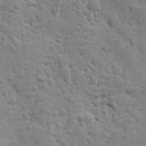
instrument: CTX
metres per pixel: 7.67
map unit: Ave
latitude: 10.1956
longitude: -103.8205
